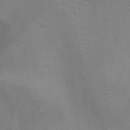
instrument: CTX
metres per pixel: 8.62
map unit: Ht
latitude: -3.4076
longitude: -17.2348
